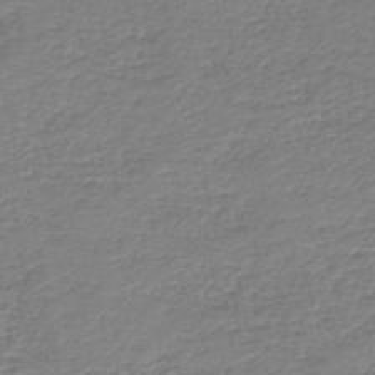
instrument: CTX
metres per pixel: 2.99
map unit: HNb
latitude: -41.8422
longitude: 49.9556
